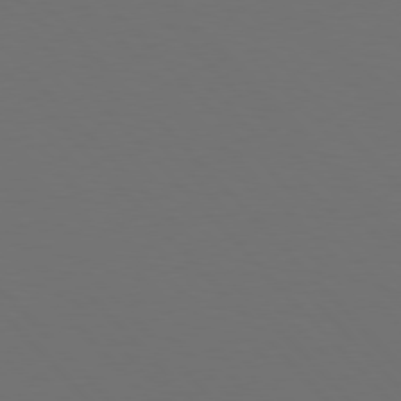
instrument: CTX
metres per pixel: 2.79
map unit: Hpe
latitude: 77.1781
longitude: -168.8380
